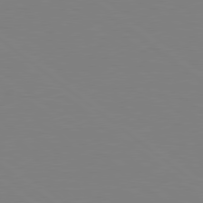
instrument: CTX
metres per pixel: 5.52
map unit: Hpe
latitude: 78.7058
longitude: -148.5735
